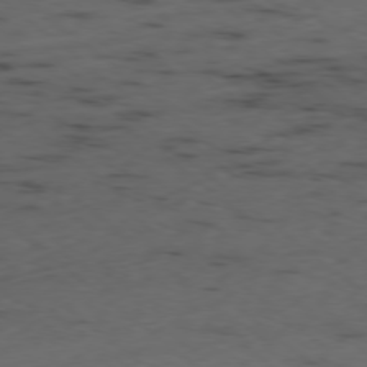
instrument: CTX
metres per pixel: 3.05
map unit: Ap
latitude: -78.6329
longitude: -73.9906
